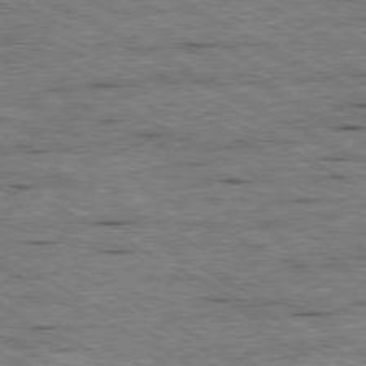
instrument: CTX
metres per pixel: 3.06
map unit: Ap
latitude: -80.5385
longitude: -85.1781
